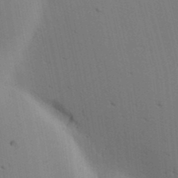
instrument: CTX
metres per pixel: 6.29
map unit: lAa
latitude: 12.6113
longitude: -108.1766
